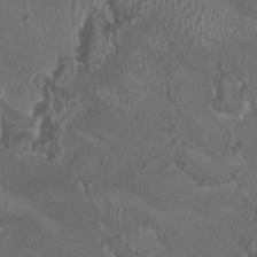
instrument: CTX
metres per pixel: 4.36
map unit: HNhu
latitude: 1.9339
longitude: -4.1578
